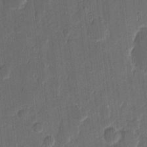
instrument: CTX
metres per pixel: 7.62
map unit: eHh
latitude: 9.7072
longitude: -68.4979
